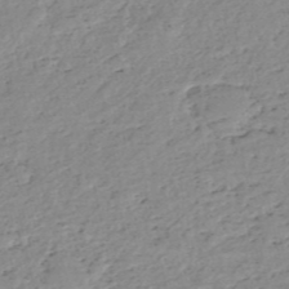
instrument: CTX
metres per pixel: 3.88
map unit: eHh
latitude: -52.5384
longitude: -24.2900
